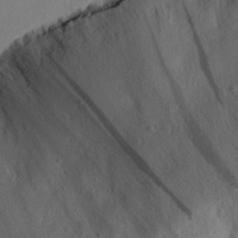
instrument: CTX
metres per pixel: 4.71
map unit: eHh
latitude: 28.4790
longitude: -78.1389
